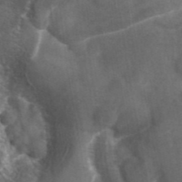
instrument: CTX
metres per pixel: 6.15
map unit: eAb
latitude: 42.8380
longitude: 105.7099
